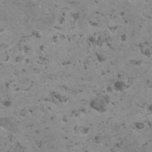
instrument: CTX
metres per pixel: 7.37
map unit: HNhu
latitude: 0.1955
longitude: 2.7085
